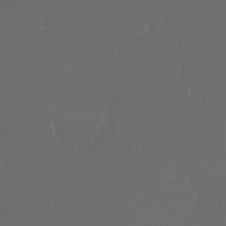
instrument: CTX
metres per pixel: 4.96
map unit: eHh
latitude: -3.1809
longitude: 20.2739
